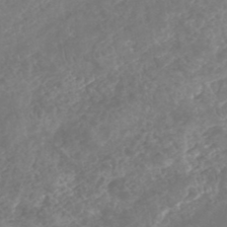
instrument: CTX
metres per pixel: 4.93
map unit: HNhu
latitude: -47.3131
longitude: 29.6533
